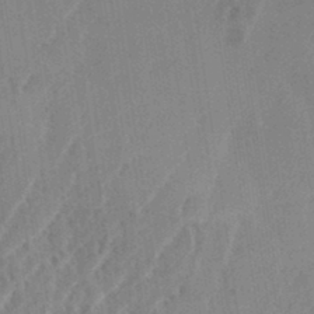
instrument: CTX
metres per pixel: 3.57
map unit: eHh
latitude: 34.4790
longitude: -133.6316
